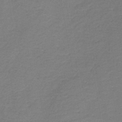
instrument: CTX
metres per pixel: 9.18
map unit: HNb
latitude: -43.8044
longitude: 49.4644
